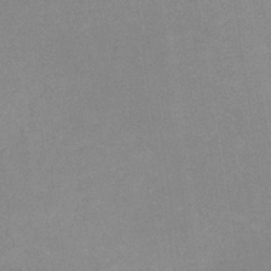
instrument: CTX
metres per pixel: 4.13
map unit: eHb
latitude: -32.1228
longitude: 67.7855
